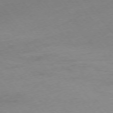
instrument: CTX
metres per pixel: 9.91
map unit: Ap
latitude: -76.4818
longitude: -72.4790
